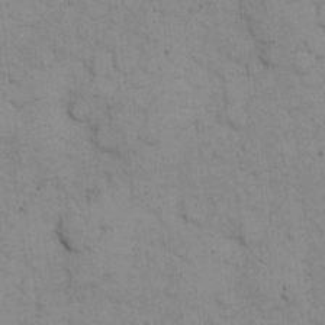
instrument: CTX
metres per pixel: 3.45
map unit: eHh
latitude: 6.8569
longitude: -65.2537
